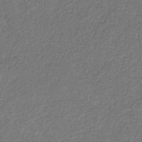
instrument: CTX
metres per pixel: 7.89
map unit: eHb
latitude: -30.3306
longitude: 68.6707
